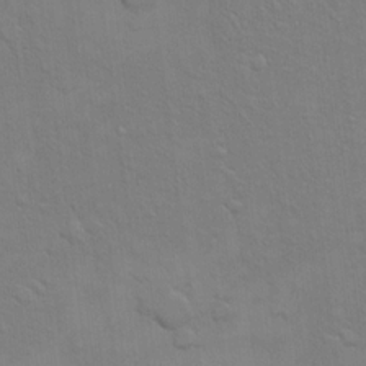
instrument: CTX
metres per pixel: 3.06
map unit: eHh
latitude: 16.8947
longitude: -66.4790
